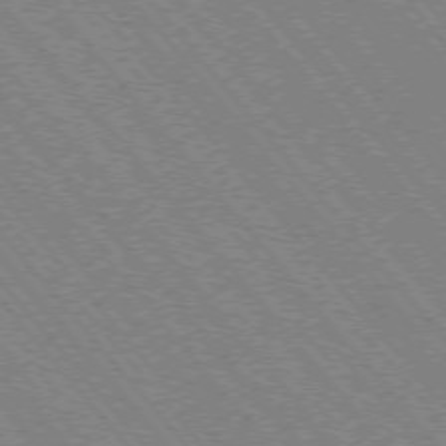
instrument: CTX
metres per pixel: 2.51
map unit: Hpe
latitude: -75.8045
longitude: -13.2726
